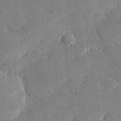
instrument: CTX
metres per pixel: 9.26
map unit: eHh
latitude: 27.9339
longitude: -80.8569
